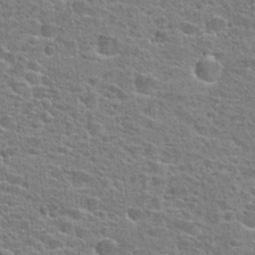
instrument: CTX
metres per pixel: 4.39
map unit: Hto
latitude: 24.6679
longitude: -47.8206
